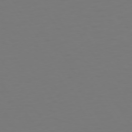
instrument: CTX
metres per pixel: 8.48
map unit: Hpe
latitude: 73.1215
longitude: -122.8380
